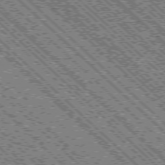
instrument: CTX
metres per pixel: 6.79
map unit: Ap
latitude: -76.0472
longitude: -96.4979
